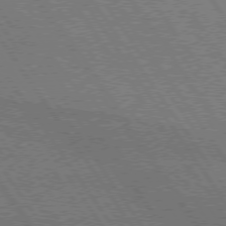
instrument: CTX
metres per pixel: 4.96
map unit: lApd
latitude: 74.7624
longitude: -80.2900
